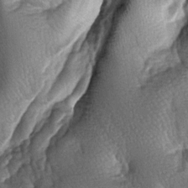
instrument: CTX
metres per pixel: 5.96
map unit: lAa
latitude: -6.4629
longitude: -125.8017
